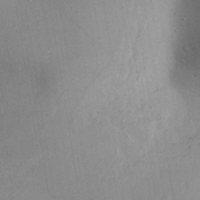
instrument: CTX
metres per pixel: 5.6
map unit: Aa
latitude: 30.9325
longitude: -145.3293
